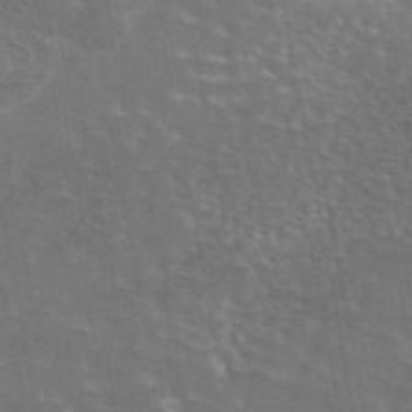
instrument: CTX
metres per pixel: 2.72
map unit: eAb
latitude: 44.6868
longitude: 107.4077
